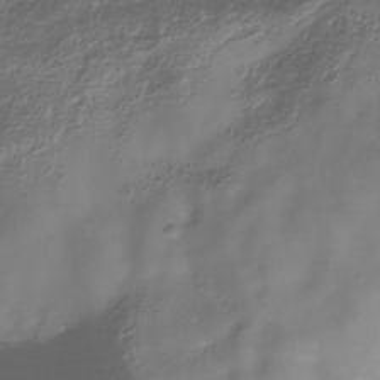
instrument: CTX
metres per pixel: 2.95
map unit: Hve
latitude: -31.5210
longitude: 94.2739
